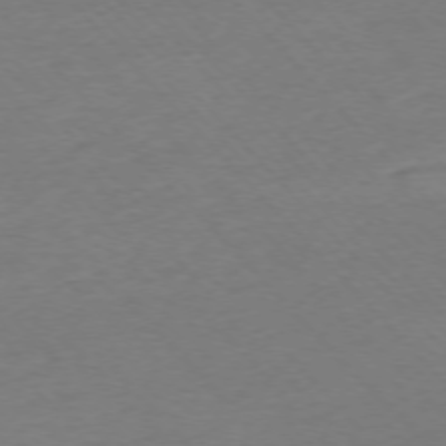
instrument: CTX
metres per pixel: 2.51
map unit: Ap
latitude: -75.1054
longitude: -78.6491
